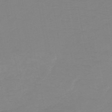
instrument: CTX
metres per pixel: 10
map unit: HNb
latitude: -49.2754
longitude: -44.3089
